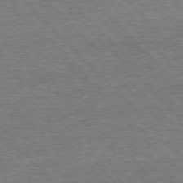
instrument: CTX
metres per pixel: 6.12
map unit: Ap
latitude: -76.6896
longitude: -96.7813
